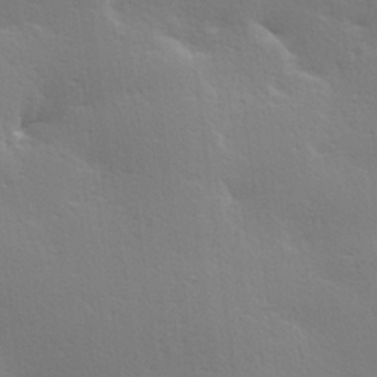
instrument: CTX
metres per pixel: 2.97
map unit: Hve
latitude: 19.0269
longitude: 149.5210
